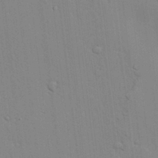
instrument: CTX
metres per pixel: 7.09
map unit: lAvf
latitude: 24.3278
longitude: -111.8017
